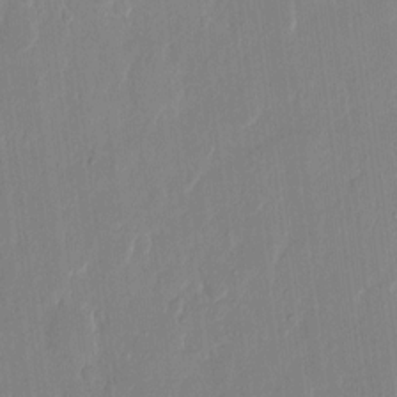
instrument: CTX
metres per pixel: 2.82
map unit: eHh
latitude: 12.0822
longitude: -70.6112
